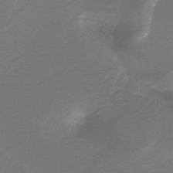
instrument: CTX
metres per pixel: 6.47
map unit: lHb
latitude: -39.2187
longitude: 55.2754
